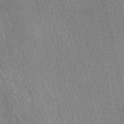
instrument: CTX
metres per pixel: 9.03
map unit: eAb
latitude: 50.3656
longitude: 114.2550
